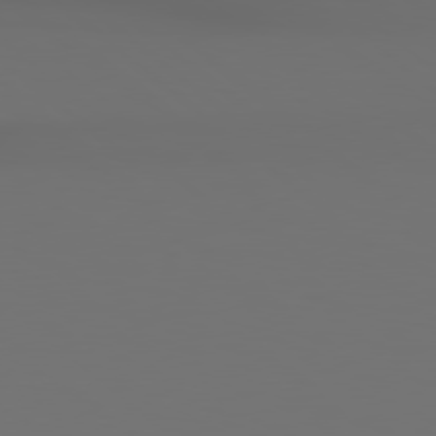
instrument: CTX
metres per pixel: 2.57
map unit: Hpe
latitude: 78.8002
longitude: -163.1970
